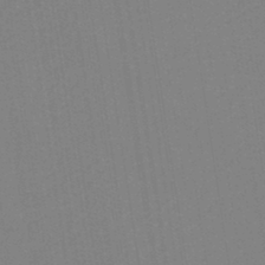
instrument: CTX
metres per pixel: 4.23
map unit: eHh
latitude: -43.0486
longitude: -32.6868
